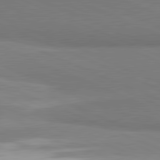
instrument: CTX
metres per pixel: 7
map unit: lApd
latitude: 81.6694
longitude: 160.9731
